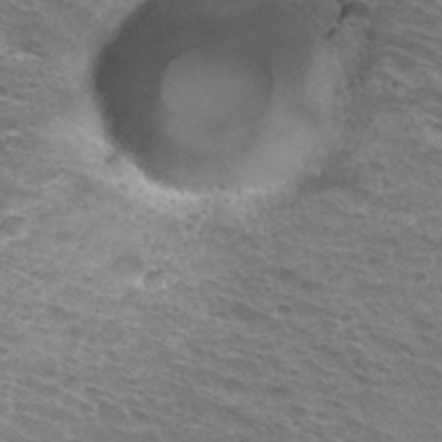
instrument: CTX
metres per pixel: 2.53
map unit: Hto
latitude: 32.8947
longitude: -41.3670
